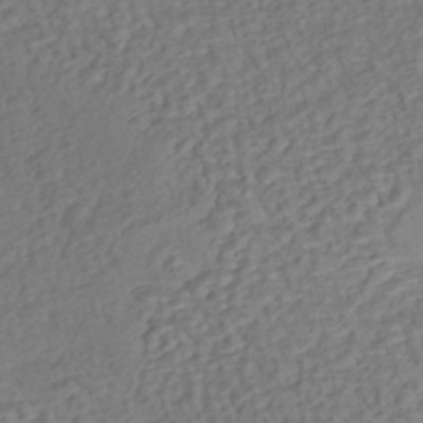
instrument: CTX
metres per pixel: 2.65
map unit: eHh
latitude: -43.3131
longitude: 120.7085
